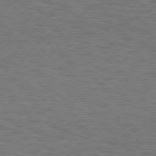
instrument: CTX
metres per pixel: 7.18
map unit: Hpe
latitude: 75.9150
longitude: -136.6491
